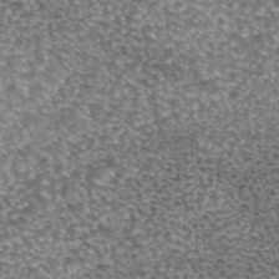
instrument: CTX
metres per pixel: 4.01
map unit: eAb
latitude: 44.8758
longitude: 105.4832
